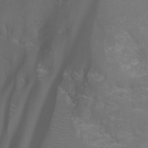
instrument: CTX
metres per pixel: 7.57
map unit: Nhu
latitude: -14.5007
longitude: -54.8947
